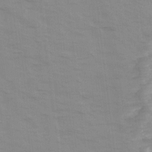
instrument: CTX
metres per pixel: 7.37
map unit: Ave
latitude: 14.2145
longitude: -103.6316
